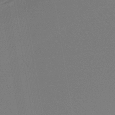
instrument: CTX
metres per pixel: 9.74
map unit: lHb
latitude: -43.7288
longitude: 78.5007
